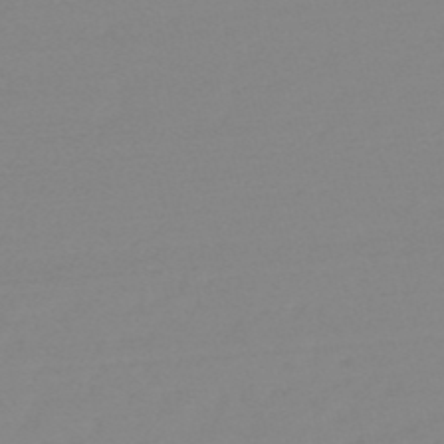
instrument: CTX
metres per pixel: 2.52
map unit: HNb
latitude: -49.7289
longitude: -38.4412
